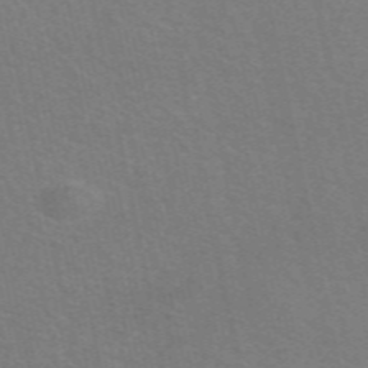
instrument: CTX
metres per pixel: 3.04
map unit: eAb
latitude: 51.1781
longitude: 111.4643
